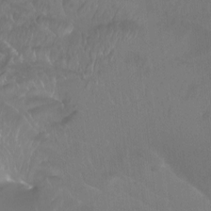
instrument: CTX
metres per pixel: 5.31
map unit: Aa
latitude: -7.6533
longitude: -78.7624
